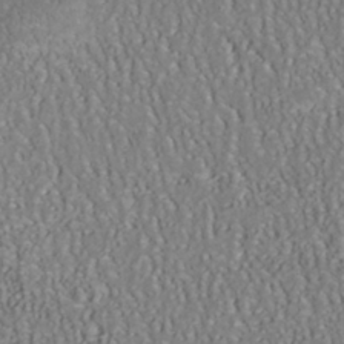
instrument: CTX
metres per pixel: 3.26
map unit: Nhu
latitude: -40.5574
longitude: -85.3482
